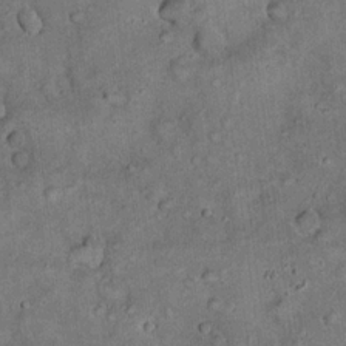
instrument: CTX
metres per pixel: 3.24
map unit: eHh
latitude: 19.3292
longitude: -60.5923
